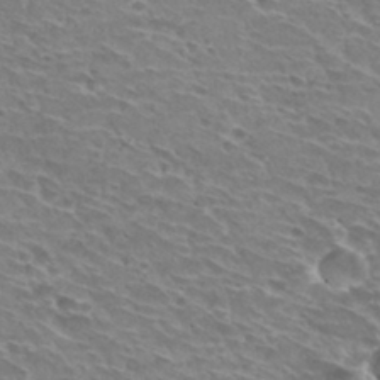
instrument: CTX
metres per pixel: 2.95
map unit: Hto
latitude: 30.6869
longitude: -42.1389
